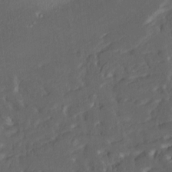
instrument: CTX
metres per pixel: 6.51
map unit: HNhu
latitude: 4.6113
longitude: 13.3510
